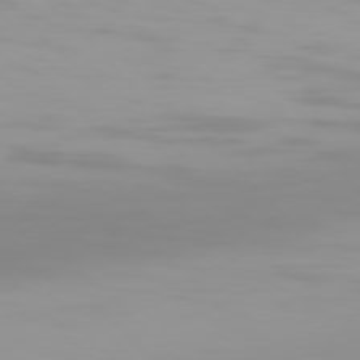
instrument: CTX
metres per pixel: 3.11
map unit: Hpe
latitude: 77.7638
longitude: -166.8380
